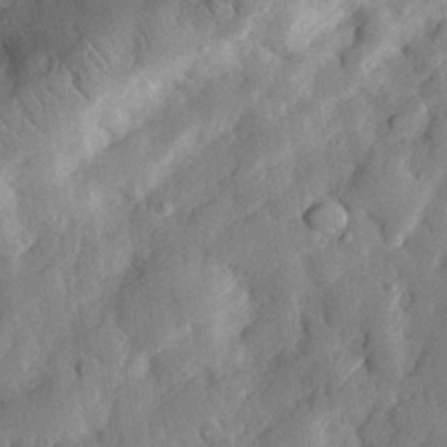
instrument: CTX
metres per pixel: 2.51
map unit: eHh
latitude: 29.6505
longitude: -77.9717
